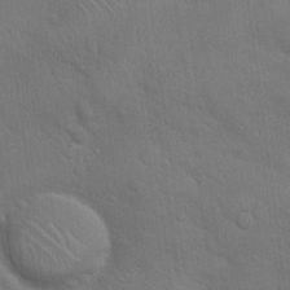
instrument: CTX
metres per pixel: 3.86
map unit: Hto
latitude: 21.4049
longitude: -51.9717
